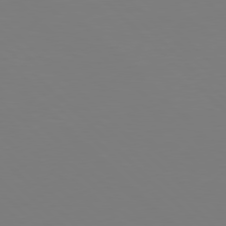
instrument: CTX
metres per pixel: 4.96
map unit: Hpe
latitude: 77.7449
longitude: -175.3293
